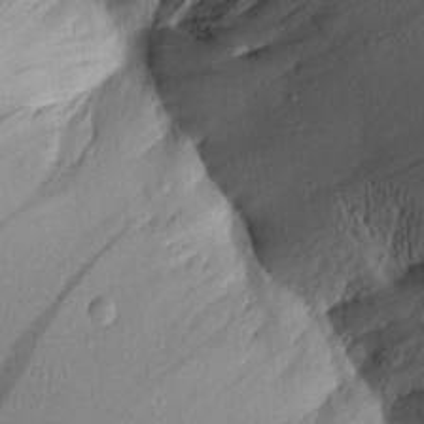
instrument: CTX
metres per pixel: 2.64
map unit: Aa
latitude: 16.8380
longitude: -146.8002
